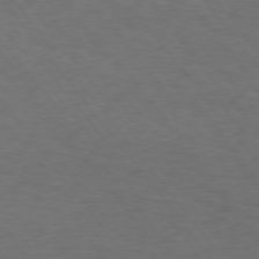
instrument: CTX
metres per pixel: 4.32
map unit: Hpe
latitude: 74.6679
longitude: -131.6694
